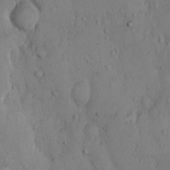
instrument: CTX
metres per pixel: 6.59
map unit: Hto
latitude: 10.1389
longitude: -57.7260
